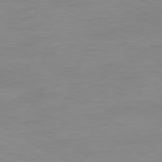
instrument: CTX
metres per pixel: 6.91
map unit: Ap
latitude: -81.2943
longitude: -96.3278
